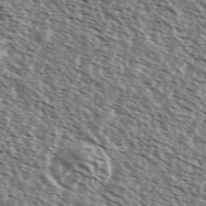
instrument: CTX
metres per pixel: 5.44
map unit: Ave
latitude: 37.5560
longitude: -112.0255
